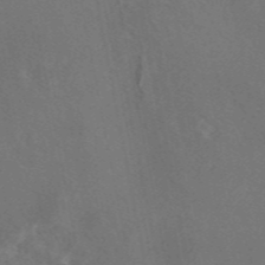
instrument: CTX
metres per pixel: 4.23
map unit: eAb
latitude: 46.5546
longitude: 109.7667
